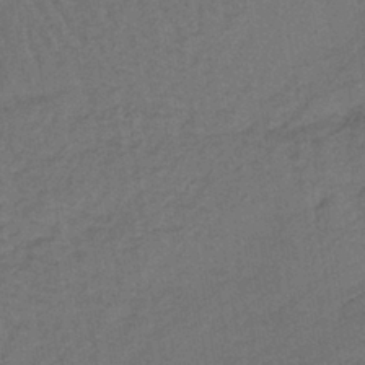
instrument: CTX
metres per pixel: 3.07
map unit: lHb
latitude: -39.9178
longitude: 63.3131
